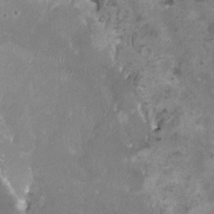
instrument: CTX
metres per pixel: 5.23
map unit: HNhu
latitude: 0.9702
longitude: 5.5966
